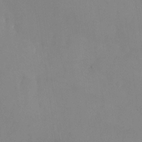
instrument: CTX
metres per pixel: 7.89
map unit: Nhu
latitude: -26.4062
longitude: -70.2900
